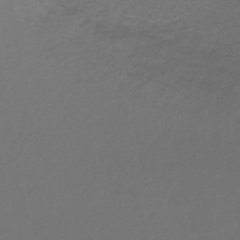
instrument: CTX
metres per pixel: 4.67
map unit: lHb
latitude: -43.8989
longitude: 59.8233
